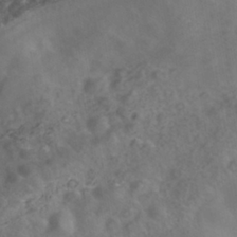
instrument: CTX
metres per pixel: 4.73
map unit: Nhe
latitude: -40.4818
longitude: -99.8583
